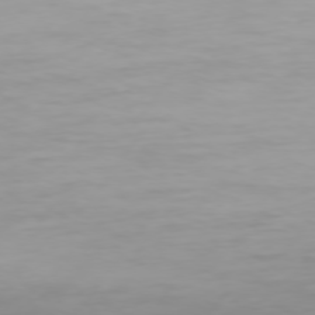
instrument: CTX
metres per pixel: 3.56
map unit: Hpe
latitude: 74.2145
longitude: -129.6127
